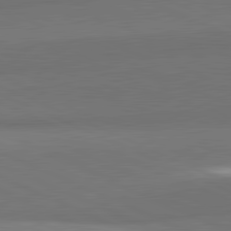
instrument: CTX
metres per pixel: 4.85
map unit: lApd
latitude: 81.8394
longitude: 153.3509
